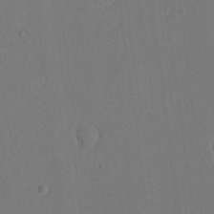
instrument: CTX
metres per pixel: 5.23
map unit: eHh
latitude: 18.5545
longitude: -67.9528
